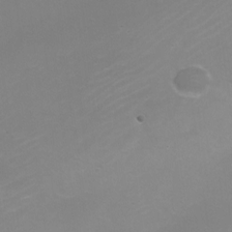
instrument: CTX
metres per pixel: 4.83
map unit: Nhe
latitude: -20.0850
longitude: 143.6155
